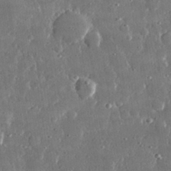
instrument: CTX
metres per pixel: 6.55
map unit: lHvf
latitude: 31.0270
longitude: -91.6316
